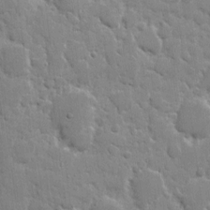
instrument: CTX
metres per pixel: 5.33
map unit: eHh
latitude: 8.4601
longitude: -66.9135
